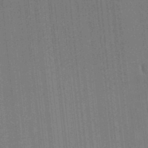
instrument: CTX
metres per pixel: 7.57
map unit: Ave
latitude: 22.7435
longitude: -136.2334
